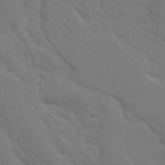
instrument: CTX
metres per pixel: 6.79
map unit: Ave
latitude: 23.4993
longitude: -135.1025
